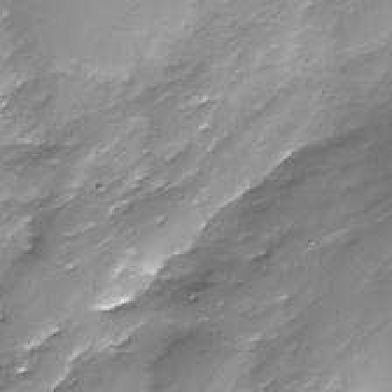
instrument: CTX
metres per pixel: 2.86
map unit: Nhe
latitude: -32.5952
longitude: -92.4790
